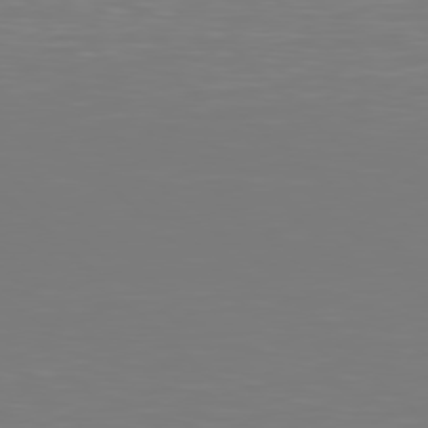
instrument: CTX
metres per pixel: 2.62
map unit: Hpe
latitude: 78.4412
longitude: -167.3481
